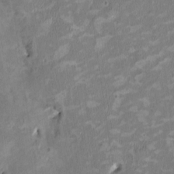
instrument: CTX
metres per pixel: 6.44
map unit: HNhu
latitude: 2.3089
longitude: -4.3656
